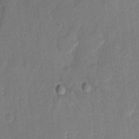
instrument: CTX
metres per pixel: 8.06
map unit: eHh
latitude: 9.0270
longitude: -68.6680
